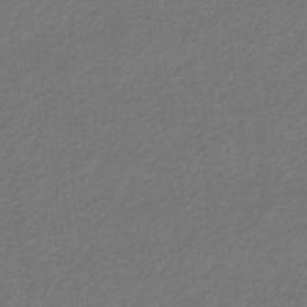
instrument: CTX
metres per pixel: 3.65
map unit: eHb
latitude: -32.5763
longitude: 70.2929
